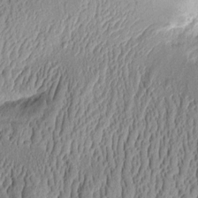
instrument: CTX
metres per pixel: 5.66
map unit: Aa
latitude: 9.8583
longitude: -129.1781
